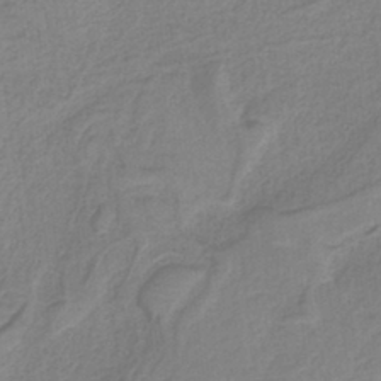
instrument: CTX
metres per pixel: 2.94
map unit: HNb
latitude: -37.1809
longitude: 56.3117
